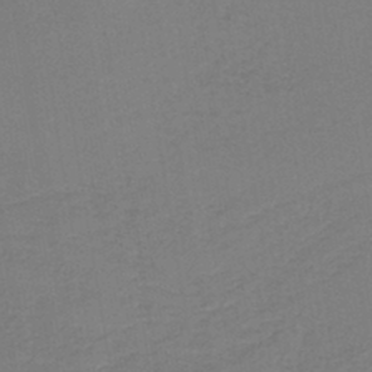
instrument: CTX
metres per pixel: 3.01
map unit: HNb
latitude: -42.3684
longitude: 49.3510
